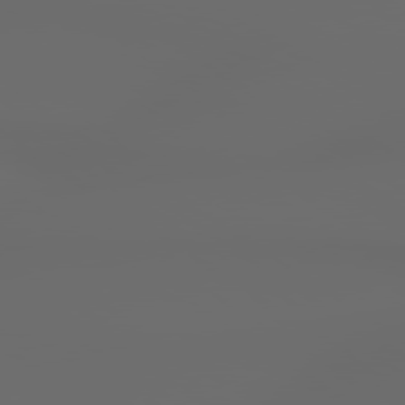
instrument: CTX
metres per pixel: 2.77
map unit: lApd
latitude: 79.2915
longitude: -139.9528
